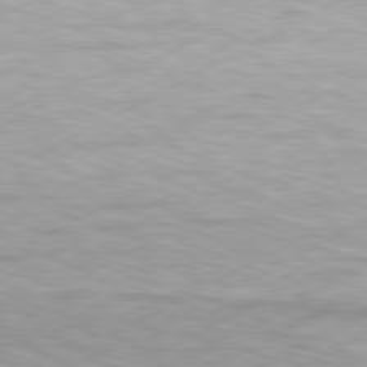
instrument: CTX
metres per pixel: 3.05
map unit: Hpe
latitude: -81.6911
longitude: 13.9556
